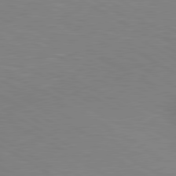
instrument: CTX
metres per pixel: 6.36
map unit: lApd
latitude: 80.3278
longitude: 125.5399
